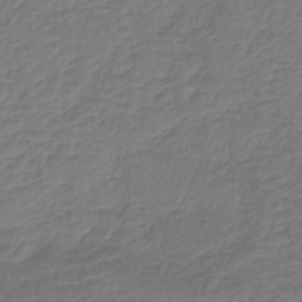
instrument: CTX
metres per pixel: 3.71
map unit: lHb
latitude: -42.2550
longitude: 61.2565
